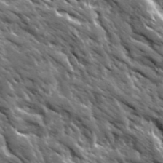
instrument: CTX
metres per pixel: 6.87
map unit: Ave
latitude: 19.5749
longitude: -135.0647
